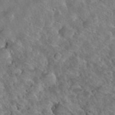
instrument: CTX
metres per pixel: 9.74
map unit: Hto
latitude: 35.1403
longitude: -49.5371
